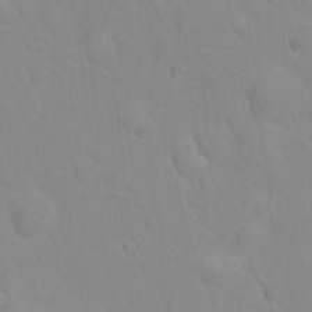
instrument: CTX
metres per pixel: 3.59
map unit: Nhu
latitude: 16.6491
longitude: -33.1403
